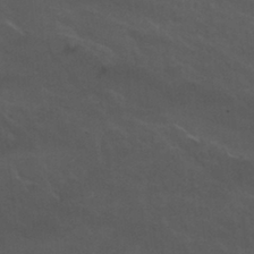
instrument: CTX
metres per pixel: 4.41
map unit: Nhu
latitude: 29.7827
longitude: -51.0269
